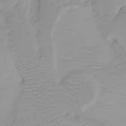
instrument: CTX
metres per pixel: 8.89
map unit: Nhu
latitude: -4.5573
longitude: -84.9325
